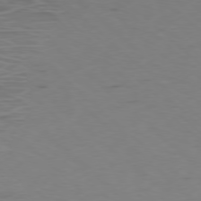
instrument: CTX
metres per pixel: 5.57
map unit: Ap
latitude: -78.1983
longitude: -75.0458
